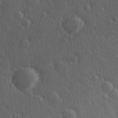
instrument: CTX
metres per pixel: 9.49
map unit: Hve
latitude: 27.2348
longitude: 146.8597
